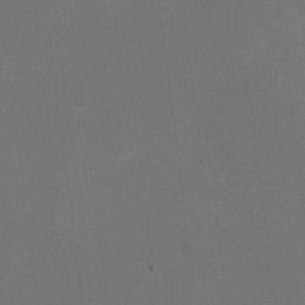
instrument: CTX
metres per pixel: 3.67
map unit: HNhu
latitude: -2.9730
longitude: -3.4993
